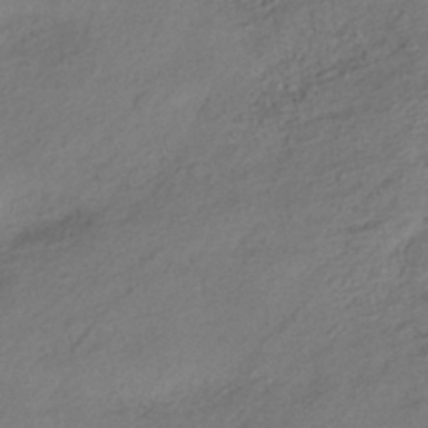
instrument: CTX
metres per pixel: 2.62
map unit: HNhu
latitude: -41.5210
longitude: 105.6533
